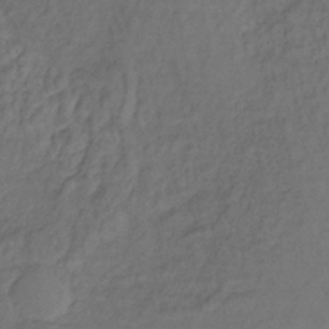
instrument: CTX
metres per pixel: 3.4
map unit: lHb
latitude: -35.8800
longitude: 63.5399
